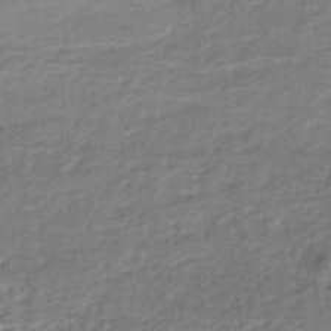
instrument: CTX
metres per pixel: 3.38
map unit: lHb
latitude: -35.6155
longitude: 60.2551
